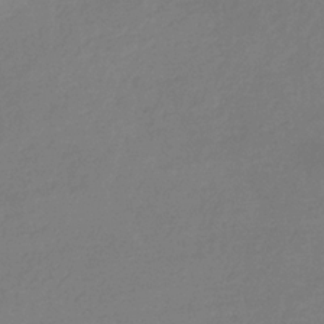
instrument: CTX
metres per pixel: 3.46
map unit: eHb
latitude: -31.1998
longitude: 72.6896
